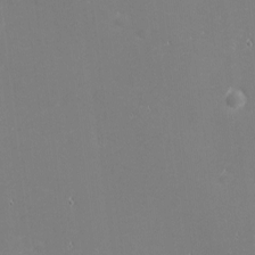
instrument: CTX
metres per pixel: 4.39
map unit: eHh
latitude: -2.1794
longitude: -80.7624
